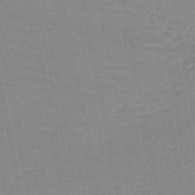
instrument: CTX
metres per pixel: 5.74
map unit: HNb
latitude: -49.8045
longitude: -49.3860
